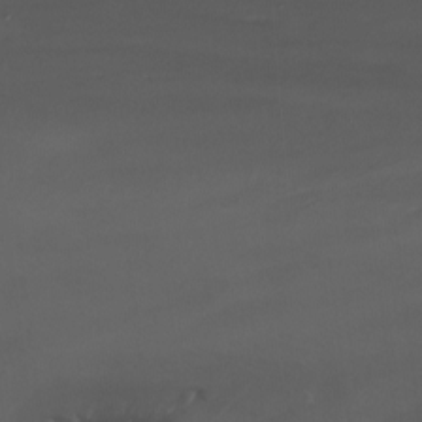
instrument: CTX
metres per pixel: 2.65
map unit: Nhu
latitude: -13.0487
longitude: -51.5182
